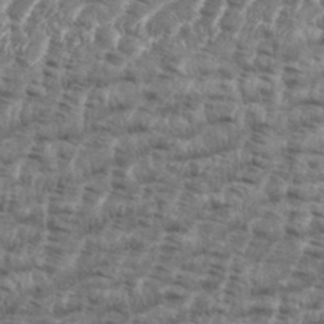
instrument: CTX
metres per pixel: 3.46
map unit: eHh
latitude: 35.8583
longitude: -136.5357
